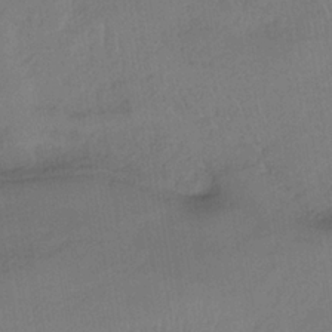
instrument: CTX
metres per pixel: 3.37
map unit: lHb
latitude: -33.8423
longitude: 66.9542
